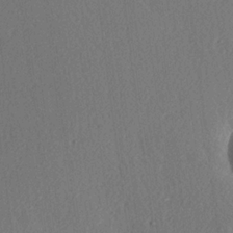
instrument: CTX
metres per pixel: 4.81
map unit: Hve
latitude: 19.3292
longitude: 149.6722
